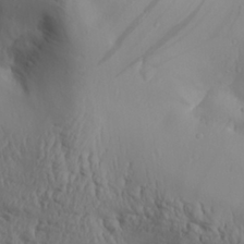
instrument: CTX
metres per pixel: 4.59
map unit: Aa
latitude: 29.9906
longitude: -132.3467
